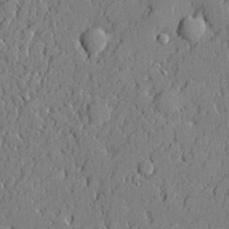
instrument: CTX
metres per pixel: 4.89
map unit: lHvf
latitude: 21.3671
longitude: 143.8422
